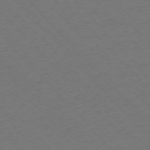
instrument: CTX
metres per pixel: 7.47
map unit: Ap
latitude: -76.1984
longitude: -85.9528
